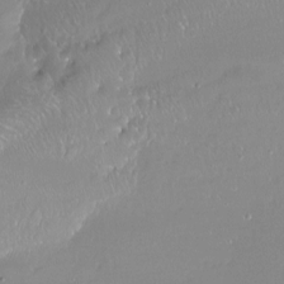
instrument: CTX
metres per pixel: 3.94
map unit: Htu
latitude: -16.0094
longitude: -46.8758
